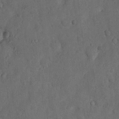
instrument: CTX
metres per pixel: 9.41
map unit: Nhu
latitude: 5.6883
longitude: -23.4804
